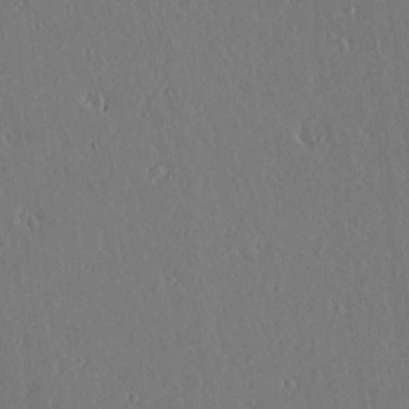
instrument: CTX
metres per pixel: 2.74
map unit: lAvf
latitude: 15.5560
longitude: -126.2901
